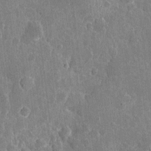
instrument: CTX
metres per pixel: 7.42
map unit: eHh
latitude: 5.1403
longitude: -67.4993
